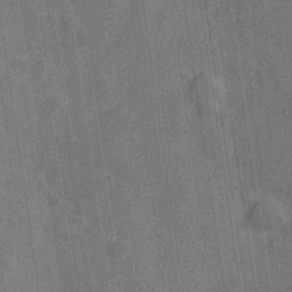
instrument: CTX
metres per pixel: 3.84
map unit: Hve
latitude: -29.0675
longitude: 92.1984
